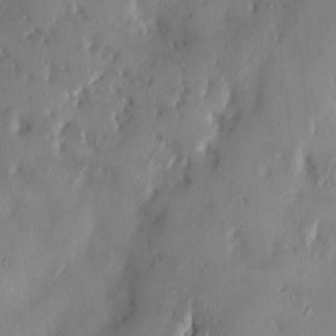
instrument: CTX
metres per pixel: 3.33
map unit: HNhu
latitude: 4.5357
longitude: -4.9703
